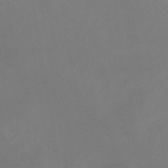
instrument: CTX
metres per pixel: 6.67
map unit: HNhu
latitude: -42.3495
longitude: 104.8597
